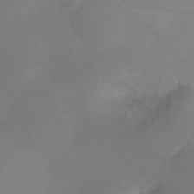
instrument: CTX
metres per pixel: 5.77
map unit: Ht
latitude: -10.8408
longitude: -28.5357
